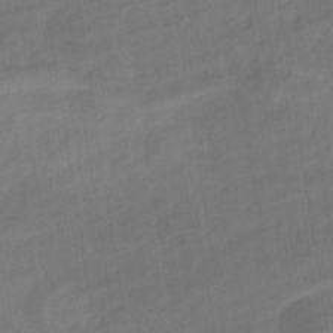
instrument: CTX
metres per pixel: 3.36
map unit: eHb
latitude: -36.5573
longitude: 79.3698
